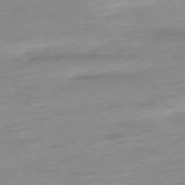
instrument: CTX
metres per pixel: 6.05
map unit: Hpe
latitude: -76.7841
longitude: -15.0648
